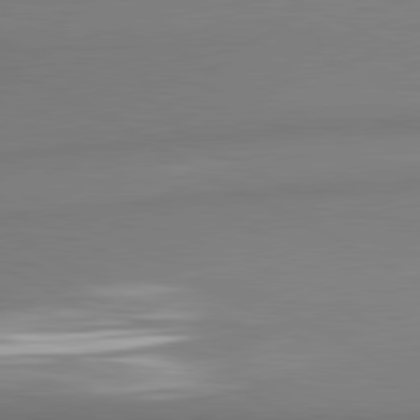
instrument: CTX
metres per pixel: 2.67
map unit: lApd
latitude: 80.9892
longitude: 178.5007
